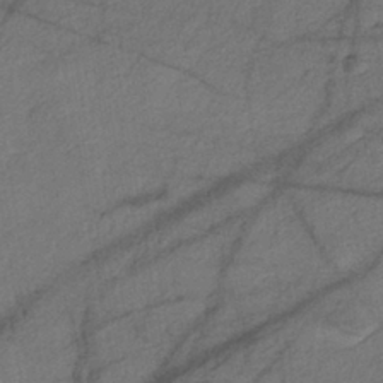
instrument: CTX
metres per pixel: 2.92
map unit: eHh
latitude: -41.5588
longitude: 119.7667
